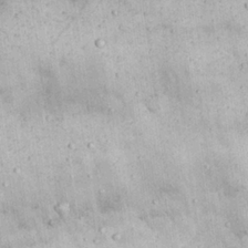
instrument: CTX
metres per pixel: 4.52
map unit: Nhu
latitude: 22.4412
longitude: -68.6113
